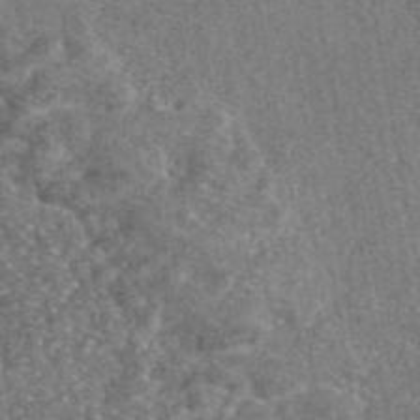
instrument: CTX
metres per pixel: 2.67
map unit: eAb
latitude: 46.8569
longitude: 107.2943
